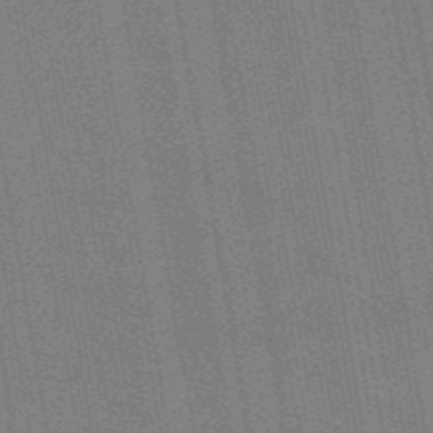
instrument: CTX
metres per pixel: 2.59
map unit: lHb
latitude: -47.3320
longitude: 59.3131
